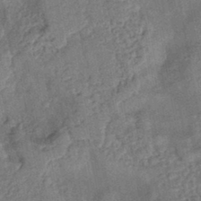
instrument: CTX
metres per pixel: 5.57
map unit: eHb
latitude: -43.1431
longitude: 82.5196
